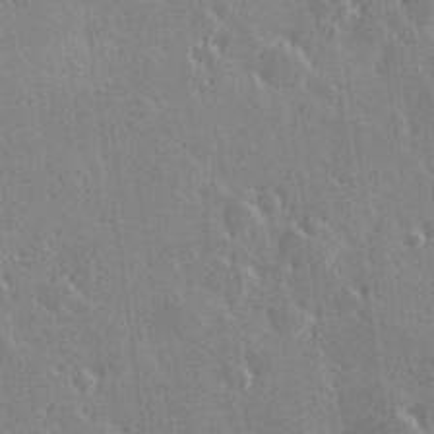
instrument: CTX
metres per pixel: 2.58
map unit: Hve
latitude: 27.8772
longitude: 145.8422
